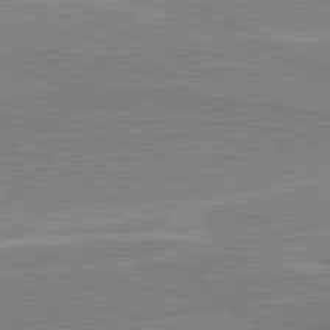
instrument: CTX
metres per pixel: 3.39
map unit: lApd
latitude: 80.4223
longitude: 141.5210
